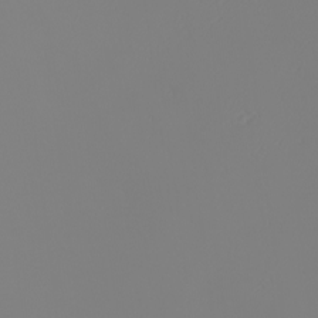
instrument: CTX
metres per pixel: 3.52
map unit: eHh
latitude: -6.2550
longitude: -85.6883
